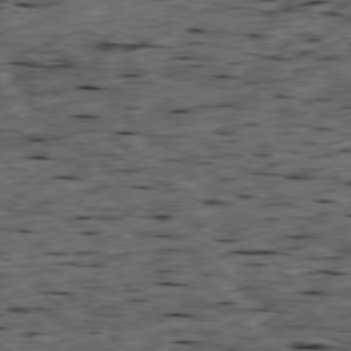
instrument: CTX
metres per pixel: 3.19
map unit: Ap
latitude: -79.3887
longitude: -90.8758
